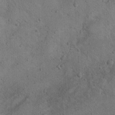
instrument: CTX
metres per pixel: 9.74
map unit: Nhu
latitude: 12.9325
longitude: -26.8002
